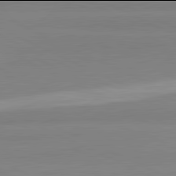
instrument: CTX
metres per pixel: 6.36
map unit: lApd
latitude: 81.9906
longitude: 179.7666
